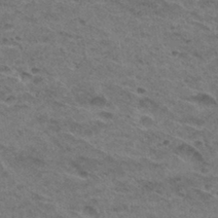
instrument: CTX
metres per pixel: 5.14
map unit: Hto
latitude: 32.5735
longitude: -48.1200
